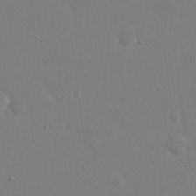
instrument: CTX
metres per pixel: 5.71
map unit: eHh
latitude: 20.3468
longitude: -71.2726
